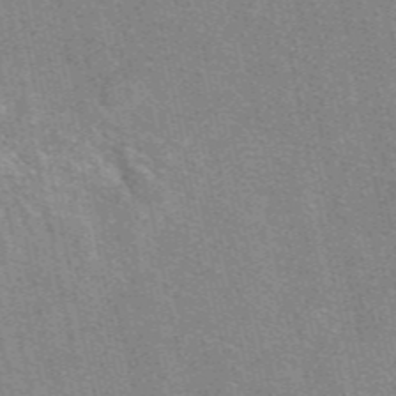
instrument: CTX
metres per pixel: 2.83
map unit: eAb
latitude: 47.8017
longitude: 114.4818
